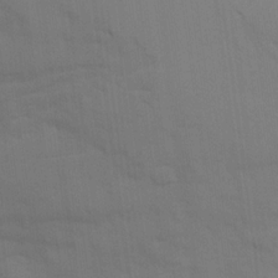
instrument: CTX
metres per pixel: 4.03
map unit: Ave
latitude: 18.2711
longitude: -129.0269
